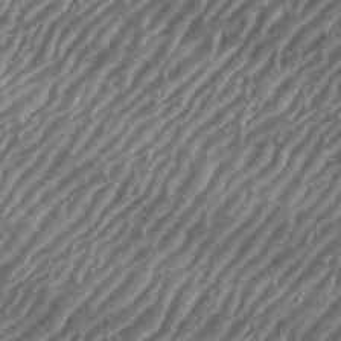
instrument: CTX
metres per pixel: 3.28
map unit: eHh
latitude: 35.9717
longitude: -134.3467
